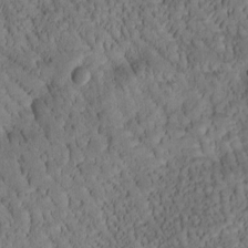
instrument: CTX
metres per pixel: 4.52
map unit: Htu
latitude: -1.4077
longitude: 170.7085
